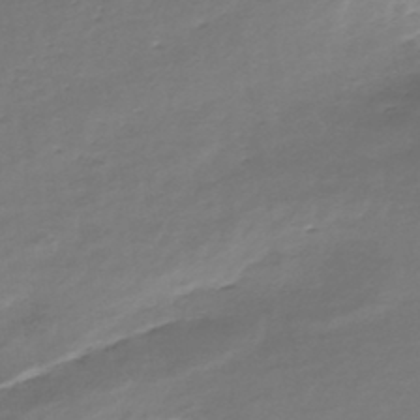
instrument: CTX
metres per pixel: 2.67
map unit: HNhu
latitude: -43.7288
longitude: 101.0864
